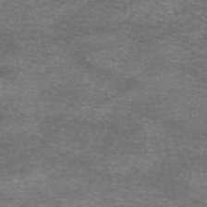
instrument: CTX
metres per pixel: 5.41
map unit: eAb
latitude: 46.0822
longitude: 103.1053
